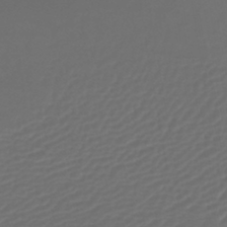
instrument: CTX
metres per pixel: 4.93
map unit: lHb
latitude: -43.5588
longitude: 76.9164
